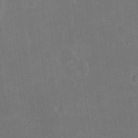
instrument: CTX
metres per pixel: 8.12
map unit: eHh
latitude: 20.2523
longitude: -70.9136
